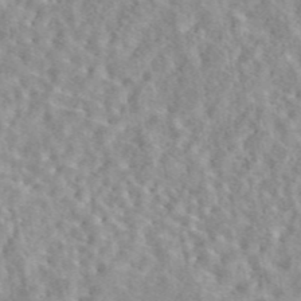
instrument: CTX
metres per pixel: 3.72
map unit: eAb
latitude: 44.5168
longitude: 116.8785
